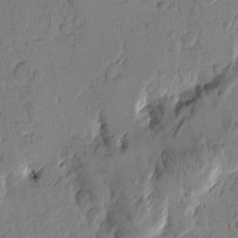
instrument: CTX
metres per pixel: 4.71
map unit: Htu
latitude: -1.0487
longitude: -176.8002
